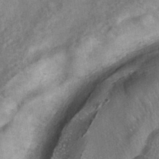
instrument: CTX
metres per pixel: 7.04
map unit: HNhu
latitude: -39.8423
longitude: 100.8030
